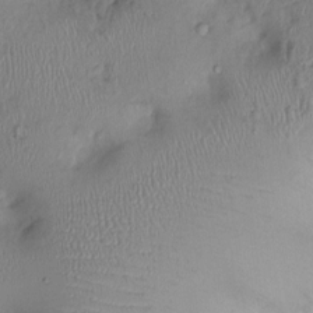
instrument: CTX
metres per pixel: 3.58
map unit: Ht
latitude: 0.2522
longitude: -13.8961
